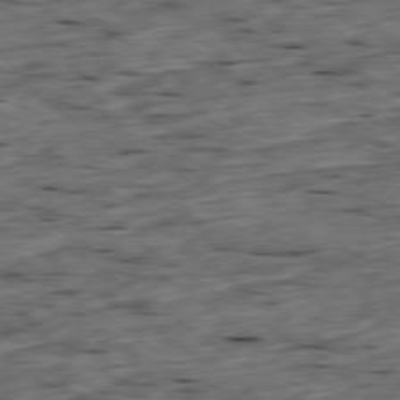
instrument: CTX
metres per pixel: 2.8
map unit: Ap
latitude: -79.3698
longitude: -89.9528
